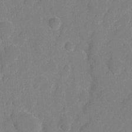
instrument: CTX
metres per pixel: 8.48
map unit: eHh
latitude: 5.5749
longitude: -66.4223
